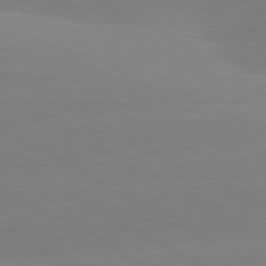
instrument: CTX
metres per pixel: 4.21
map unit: lApd
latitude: 80.7057
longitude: -153.0648
